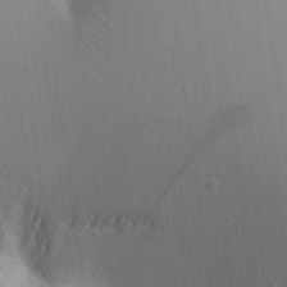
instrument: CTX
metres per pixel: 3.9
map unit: Aa
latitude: 17.6127
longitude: -149.0836
